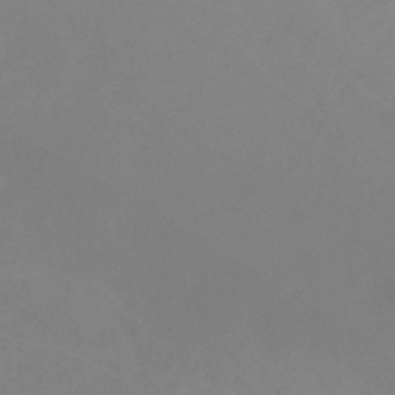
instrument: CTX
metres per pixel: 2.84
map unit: lHb
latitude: -31.1431
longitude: 66.5574
